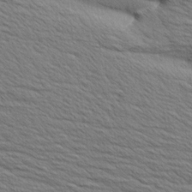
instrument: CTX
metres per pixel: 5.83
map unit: Aa
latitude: 6.5735
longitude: -136.8758
